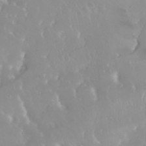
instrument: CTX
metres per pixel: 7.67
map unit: Nhu
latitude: 30.1389
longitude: -57.7827
